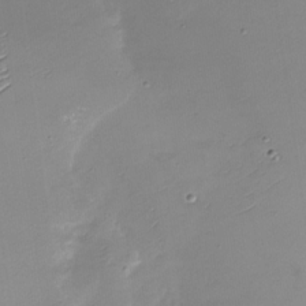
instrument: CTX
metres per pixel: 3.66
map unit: Nhu
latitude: -28.4818
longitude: -58.7057
